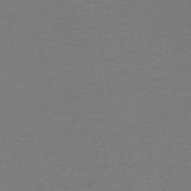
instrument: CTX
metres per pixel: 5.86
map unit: lHb
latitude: -42.6518
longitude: 52.9730
